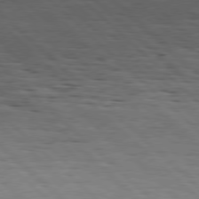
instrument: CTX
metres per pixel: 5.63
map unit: Hpe
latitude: 77.5938
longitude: -127.7072
